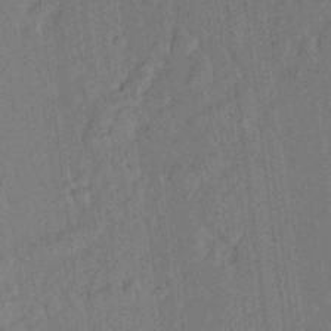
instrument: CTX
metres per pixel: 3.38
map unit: Aa
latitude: 23.6127
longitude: -147.6316
